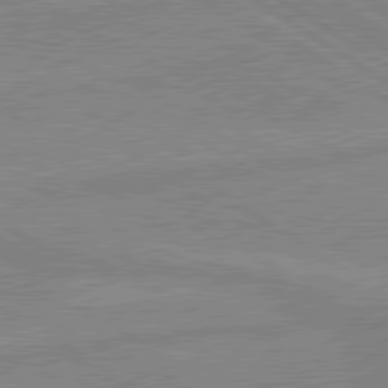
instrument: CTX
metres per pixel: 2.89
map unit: lApd
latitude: 80.1200
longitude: -174.6868
